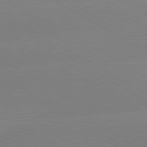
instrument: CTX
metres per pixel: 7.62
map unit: lApd
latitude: 80.2711
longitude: -153.0081
